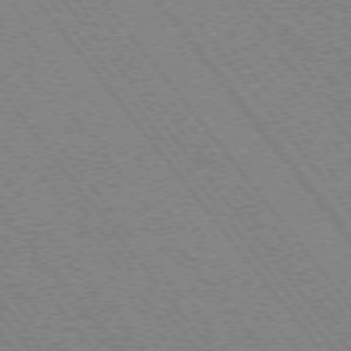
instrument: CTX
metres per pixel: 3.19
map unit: Hpe
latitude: -75.6911
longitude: -13.9339
